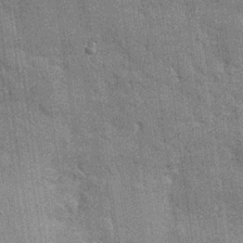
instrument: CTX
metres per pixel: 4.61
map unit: Nhu
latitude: 28.1578
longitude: -67.8772
